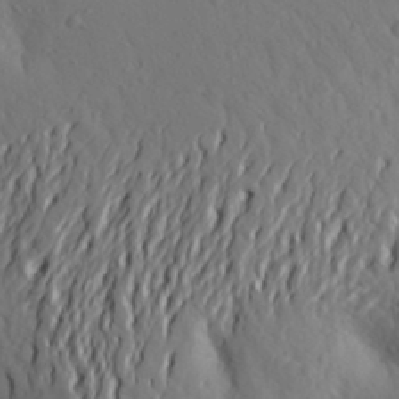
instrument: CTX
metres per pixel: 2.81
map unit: Aa
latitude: 26.0822
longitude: -149.1592
